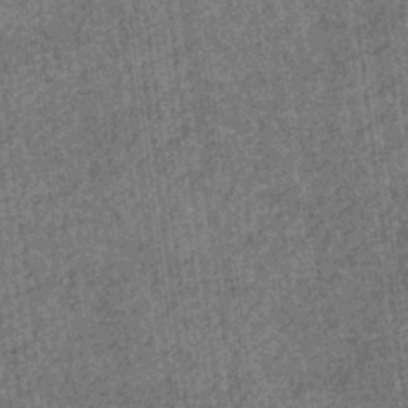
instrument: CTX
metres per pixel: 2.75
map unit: eHb
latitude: -34.8786
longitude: 79.3131
